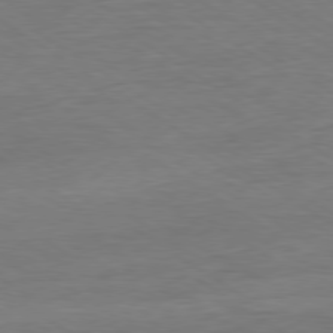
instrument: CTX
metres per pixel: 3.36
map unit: Ap
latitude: -80.2929
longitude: -79.4994
